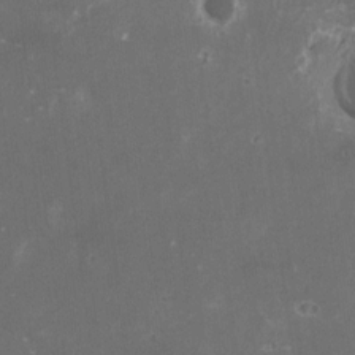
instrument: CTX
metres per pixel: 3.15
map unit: HNhu
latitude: 0.9513
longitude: 6.7652
